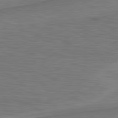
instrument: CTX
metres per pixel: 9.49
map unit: lApd
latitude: 81.1781
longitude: 172.6140
